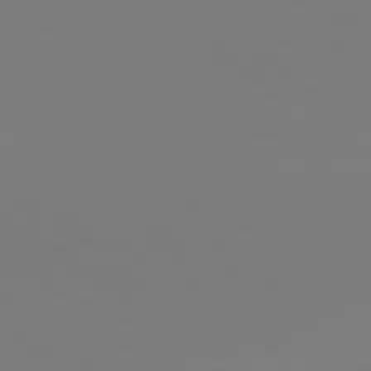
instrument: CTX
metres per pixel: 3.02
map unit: lApd
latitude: 81.8961
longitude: 147.1431
